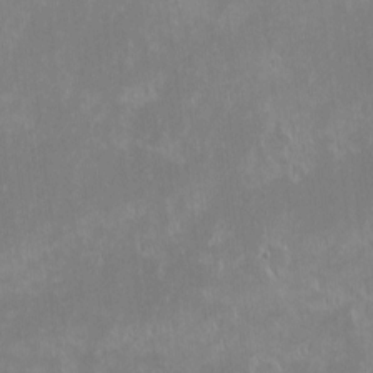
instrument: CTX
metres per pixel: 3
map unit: eHh
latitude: -2.2928
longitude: -84.8569
